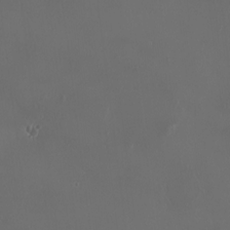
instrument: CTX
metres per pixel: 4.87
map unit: HNhu
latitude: 2.1389
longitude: 7.1242
